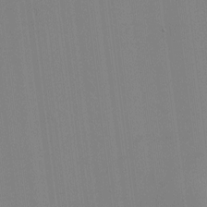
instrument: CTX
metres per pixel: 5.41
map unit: HNhu
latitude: -1.6344
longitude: -6.5735
